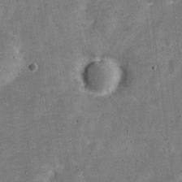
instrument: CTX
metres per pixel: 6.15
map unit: Nve
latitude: -25.6155
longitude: 105.6722
